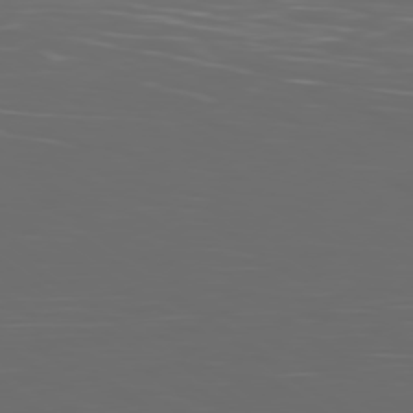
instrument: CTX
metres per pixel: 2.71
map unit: Ap
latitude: -79.2187
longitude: -75.6694
